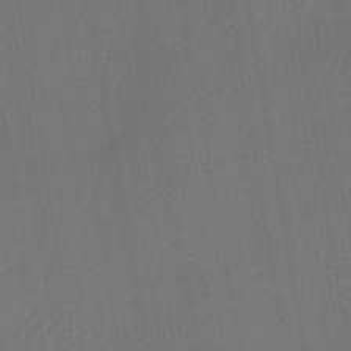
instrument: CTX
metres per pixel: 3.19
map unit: lHb
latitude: -43.7288
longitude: 61.0864
